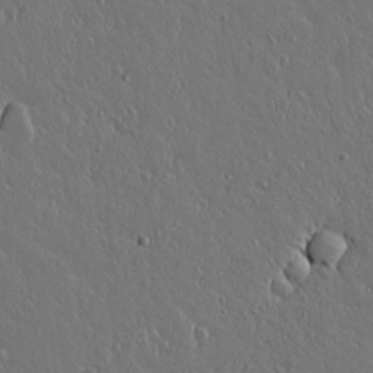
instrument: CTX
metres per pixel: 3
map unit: lAvf
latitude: 15.4616
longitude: -126.7813
